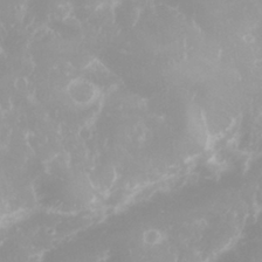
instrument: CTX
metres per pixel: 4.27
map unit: eHh
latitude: 31.2537
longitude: -62.8380
